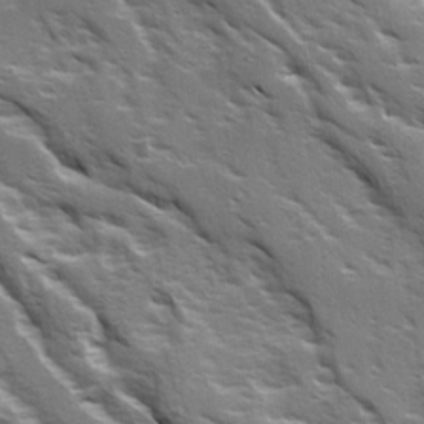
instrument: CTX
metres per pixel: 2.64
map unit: Ave
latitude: 15.0648
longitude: -131.3482
